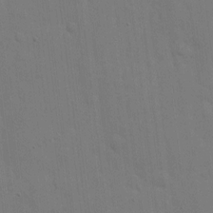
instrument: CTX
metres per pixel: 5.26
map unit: eHh
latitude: 7.4804
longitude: -67.7260
